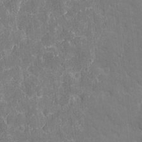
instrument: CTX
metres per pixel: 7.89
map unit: eHh
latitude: 5.5749
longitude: -67.4993
